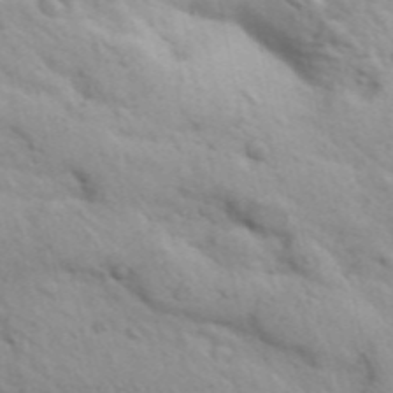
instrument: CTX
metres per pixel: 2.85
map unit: Aa
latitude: 31.4805
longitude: -146.9136
